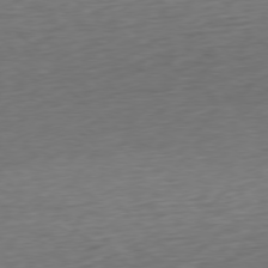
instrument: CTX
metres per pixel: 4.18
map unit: Ap
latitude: -77.9178
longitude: -71.9528
